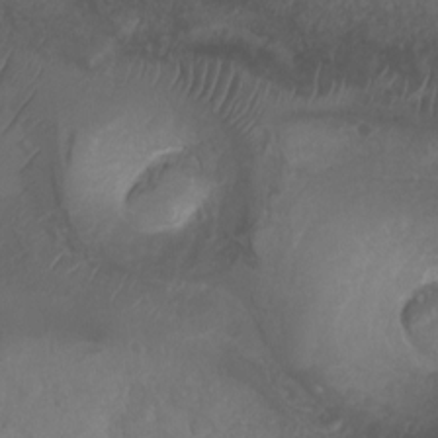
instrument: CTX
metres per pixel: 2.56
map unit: Ht
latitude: 0.4412
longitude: -34.8947
